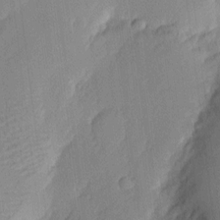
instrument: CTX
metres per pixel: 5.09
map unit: Nhu
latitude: 1.5938
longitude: -76.7813
